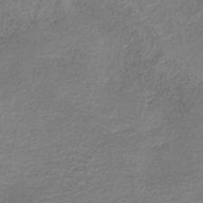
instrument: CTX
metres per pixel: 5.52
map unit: HNb
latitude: -33.2943
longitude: 56.2172
